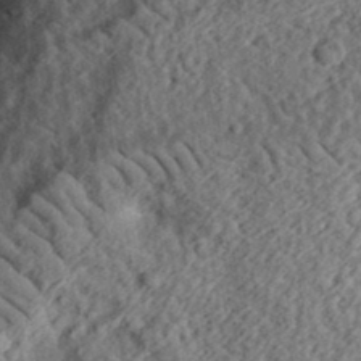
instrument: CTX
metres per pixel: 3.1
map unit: eHh
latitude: 36.9703
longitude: -78.9703
